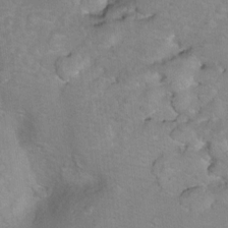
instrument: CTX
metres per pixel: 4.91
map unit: Hto
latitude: 8.0822
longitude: -30.2523
